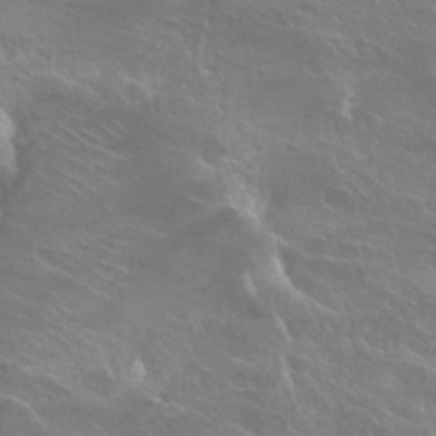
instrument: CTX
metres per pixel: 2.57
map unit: Hto
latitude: 25.4615
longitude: -38.5546
